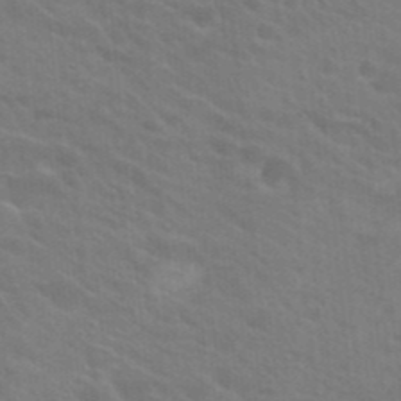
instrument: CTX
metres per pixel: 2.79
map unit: Hto
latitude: 23.8394
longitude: -36.9136
